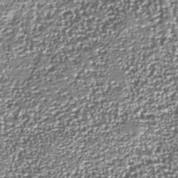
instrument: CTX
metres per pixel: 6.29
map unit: Nhu
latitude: -38.7085
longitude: -83.2159
